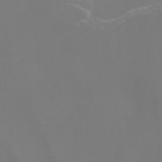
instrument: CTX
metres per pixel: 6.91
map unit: Nhu
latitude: -8.5196
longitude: -84.1578
